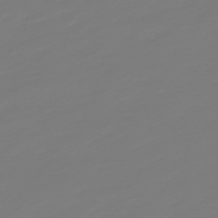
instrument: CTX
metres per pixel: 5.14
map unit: lHb
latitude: -49.6911
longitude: 82.4062
